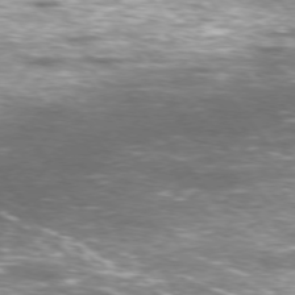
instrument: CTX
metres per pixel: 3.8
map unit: Ap
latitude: -77.1242
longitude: -72.1767
